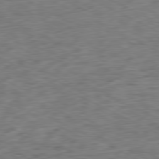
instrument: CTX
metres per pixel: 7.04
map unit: Ap
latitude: -80.8597
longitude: -72.3657
